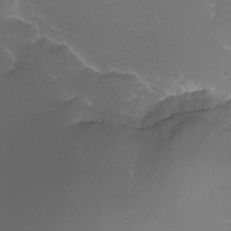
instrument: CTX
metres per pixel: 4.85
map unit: Ht
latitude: -12.6141
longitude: -44.4034
